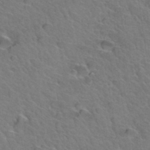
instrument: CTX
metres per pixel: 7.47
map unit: Hto
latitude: 34.8002
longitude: -47.1970
